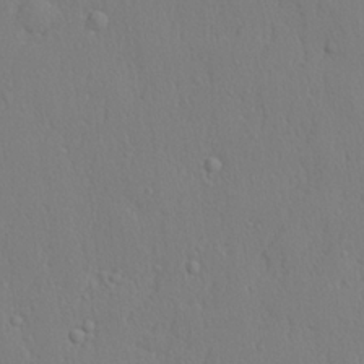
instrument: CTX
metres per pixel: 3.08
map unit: lHvf
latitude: 21.1781
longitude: 142.0850
